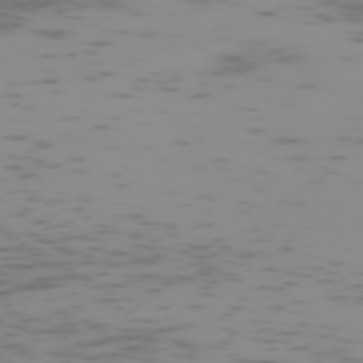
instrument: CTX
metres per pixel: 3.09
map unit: Hpe
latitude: -73.7100
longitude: 7.4832
